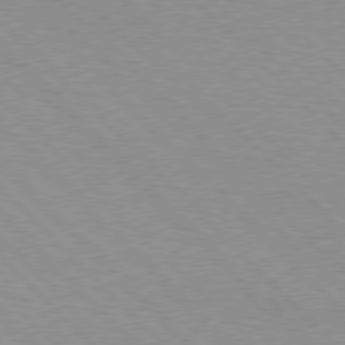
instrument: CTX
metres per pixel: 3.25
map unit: Hpe
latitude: 77.0080
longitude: -152.8569
